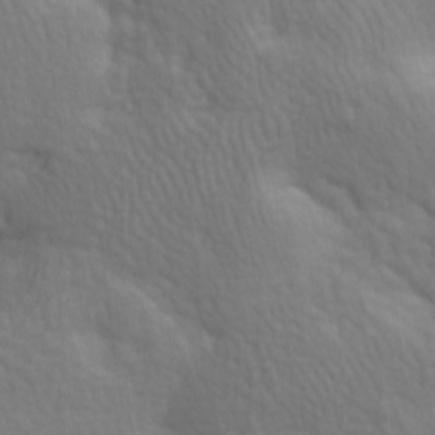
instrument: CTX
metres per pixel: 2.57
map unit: lAa
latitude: -8.3117
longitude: -125.8961
